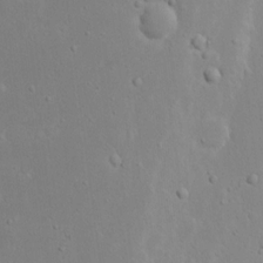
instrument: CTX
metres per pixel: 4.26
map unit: eHh
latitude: 16.8569
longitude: -71.8583
